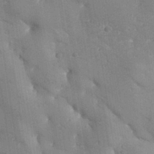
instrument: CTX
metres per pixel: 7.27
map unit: Aa
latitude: 33.3860
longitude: -144.4601
